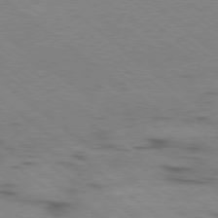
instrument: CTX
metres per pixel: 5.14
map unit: Ap
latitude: -79.3509
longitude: -100.7813
